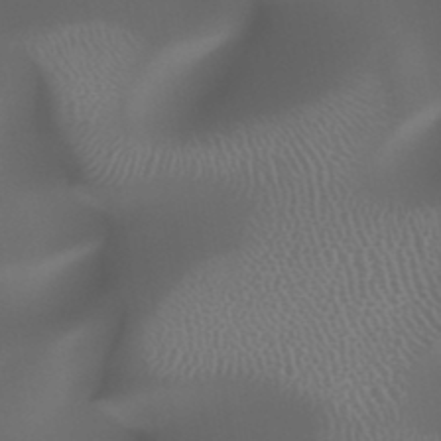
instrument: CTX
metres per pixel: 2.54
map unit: HNhu
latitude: -47.6155
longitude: 30.8597
